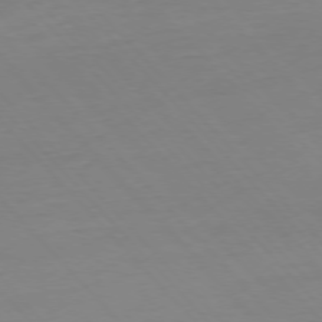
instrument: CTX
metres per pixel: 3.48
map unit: Ap
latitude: -76.8408
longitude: -79.4616
